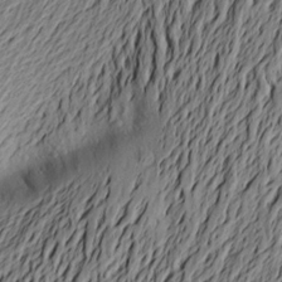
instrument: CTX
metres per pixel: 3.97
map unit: Aa
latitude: 22.2900
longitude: -148.8947
